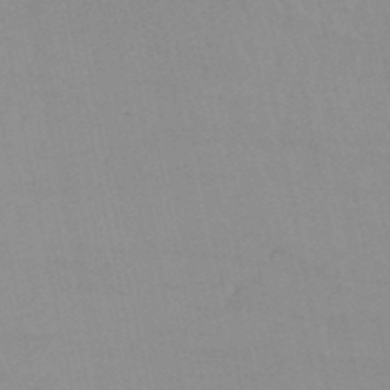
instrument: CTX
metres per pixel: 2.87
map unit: lHb
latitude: -44.5196
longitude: 76.8597
